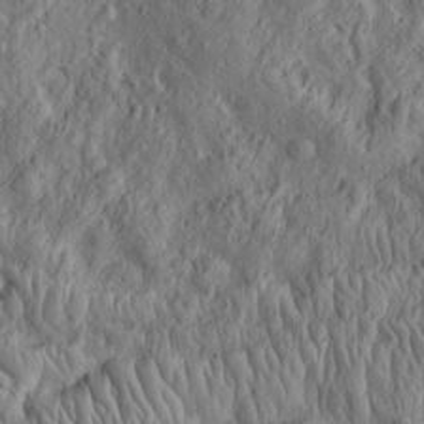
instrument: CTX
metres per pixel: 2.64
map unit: Htu
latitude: -3.9745
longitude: 158.7652
